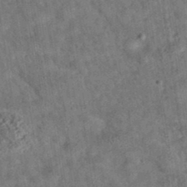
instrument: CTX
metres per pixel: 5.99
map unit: eAb
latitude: 35.6882
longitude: 115.6533
